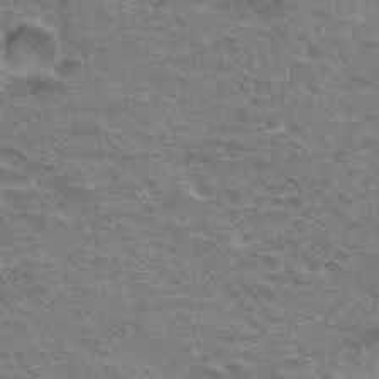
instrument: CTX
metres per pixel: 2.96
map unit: Hto
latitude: 33.8016
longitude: -44.6301
